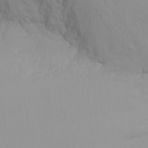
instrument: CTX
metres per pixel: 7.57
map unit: Ht
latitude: -8.7652
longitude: -32.2334
